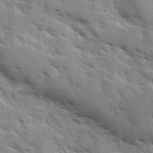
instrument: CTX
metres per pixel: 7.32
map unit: Ave
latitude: 10.9514
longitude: -102.6868
